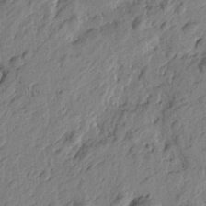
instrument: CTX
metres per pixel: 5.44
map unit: Htu
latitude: -2.9919
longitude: 179.9367
